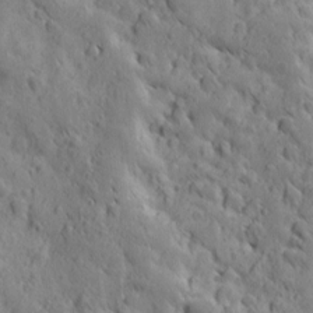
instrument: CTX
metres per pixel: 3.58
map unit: Ave
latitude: 12.4601
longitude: -105.1026
